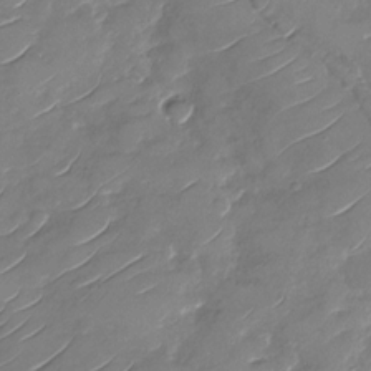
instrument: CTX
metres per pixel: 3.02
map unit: Nhu
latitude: -29.4832
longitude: -73.3293
